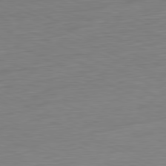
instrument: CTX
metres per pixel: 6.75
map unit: Ap
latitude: -81.5966
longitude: -75.3104
